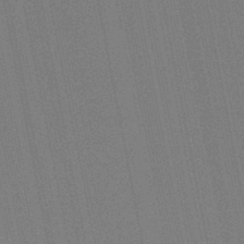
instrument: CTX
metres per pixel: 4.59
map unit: lHb
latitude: -46.7841
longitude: 77.9178
